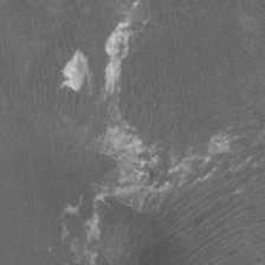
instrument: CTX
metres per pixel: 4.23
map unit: Ht
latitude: 2.2900
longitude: -19.4615
